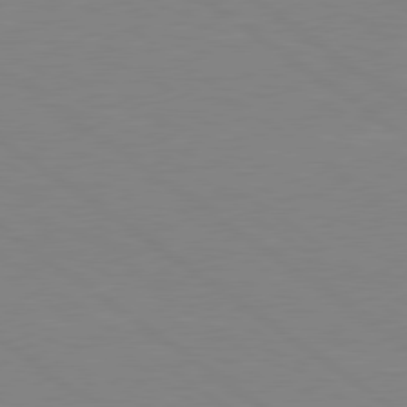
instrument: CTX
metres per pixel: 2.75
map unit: Hpe
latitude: 79.1214
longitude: -124.8569
